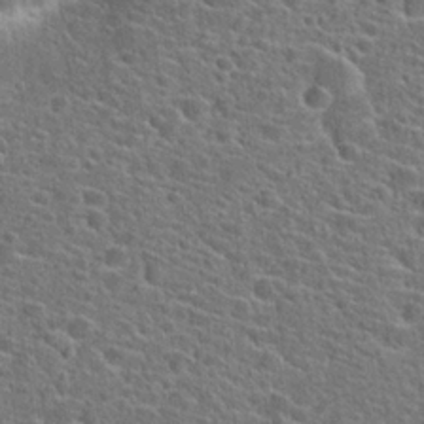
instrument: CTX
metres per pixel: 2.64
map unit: Hto
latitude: 23.7072
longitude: -44.9513
